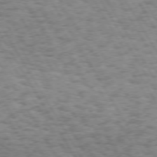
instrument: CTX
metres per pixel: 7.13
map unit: Hpe
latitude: 73.2726
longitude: -129.7449
